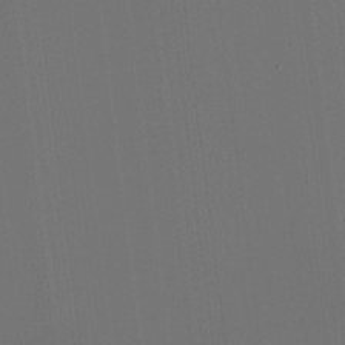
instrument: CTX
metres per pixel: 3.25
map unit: HNhu
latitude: -1.9745
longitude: -6.3089
